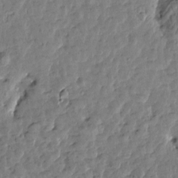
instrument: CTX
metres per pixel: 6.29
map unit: Htu
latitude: 1.4615
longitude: -179.4427
